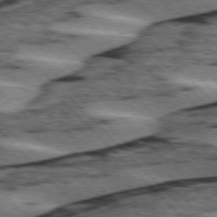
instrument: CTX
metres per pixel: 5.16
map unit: lApd
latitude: 75.8017
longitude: -79.2348
